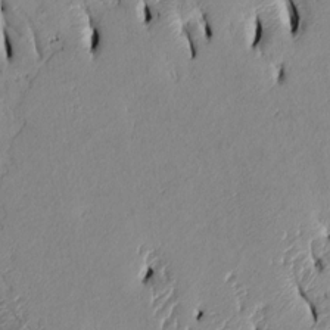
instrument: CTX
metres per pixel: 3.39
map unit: Htu
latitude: 3.4615
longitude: 151.4454
